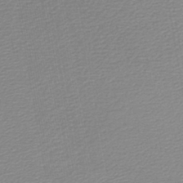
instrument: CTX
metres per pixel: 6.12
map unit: lHb
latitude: -45.0864
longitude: 61.6533
